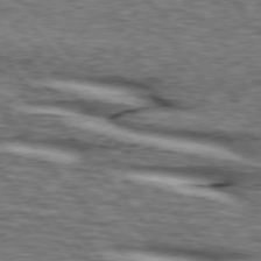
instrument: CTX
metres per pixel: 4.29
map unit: lApd
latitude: 75.9339
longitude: -82.0444
